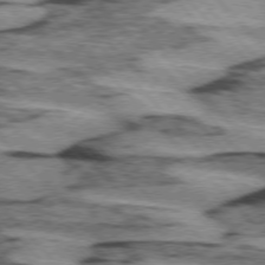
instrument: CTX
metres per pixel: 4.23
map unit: lApd
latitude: 75.2159
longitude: -78.7435
